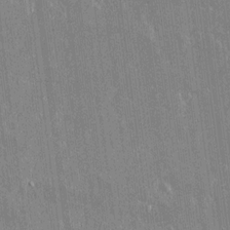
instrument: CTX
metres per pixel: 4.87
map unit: lAvf
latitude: 14.8569
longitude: -128.8758
